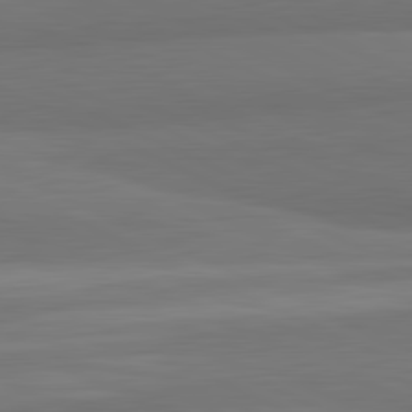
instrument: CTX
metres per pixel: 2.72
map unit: lApd
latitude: 82.1955
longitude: 158.1983
